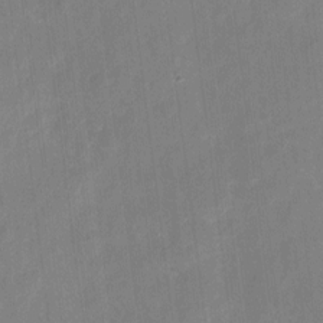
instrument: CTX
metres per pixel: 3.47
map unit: eHh
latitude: 9.5560
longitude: -70.6679
